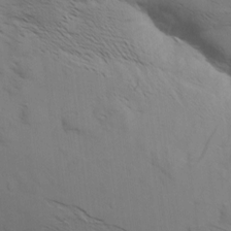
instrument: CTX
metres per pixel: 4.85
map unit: Aa
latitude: 9.4049
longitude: -140.8191
